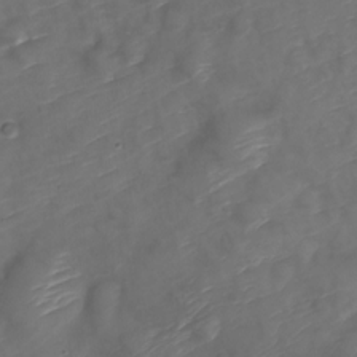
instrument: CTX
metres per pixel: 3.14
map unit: Nve
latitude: -20.1228
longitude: 108.0283
